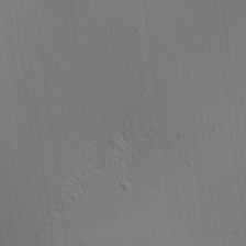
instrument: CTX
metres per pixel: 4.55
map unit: Aa
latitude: 19.2726
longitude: -141.1025
